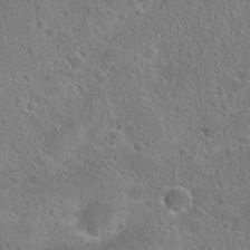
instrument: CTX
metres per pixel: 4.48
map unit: Hto
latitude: 23.3104
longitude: -48.5735
